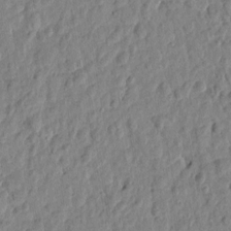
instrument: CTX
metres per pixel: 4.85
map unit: Htu
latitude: 1.3670
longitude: -179.8584
